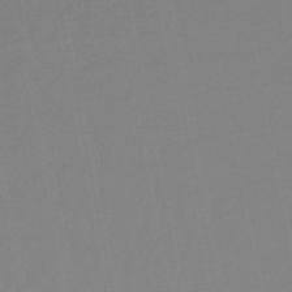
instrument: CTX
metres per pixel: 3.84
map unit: lHb
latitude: -49.4455
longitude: 71.3699
